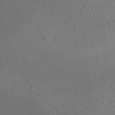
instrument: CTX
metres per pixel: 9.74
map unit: Aa
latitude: -12.7274
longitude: -68.2712
